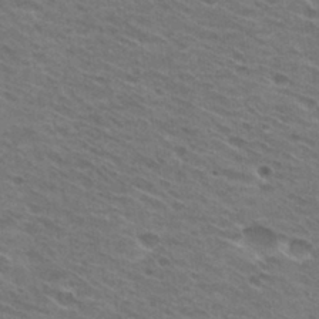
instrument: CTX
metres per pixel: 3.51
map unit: Hto
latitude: 30.9514
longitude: -44.9702
